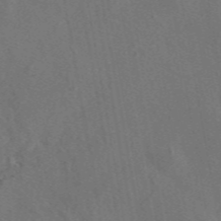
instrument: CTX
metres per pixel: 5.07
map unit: eAb
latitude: 47.4238
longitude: 108.8786
